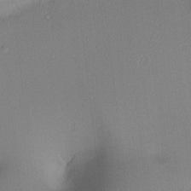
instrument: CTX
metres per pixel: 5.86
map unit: lAa
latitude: 2.8191
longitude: -115.8016
